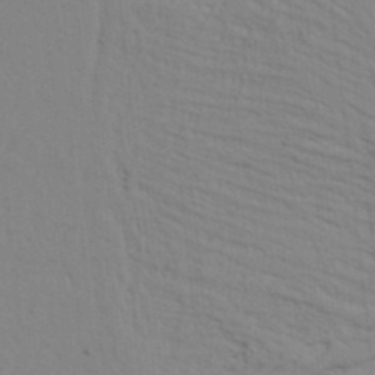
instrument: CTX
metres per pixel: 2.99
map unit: Nhu
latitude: 20.6680
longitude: -72.7625
